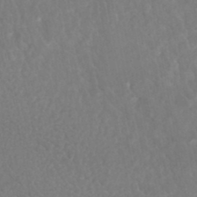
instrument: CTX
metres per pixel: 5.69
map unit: HNhu
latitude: -46.2172
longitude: 97.0487
